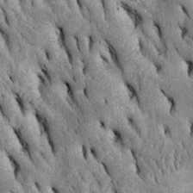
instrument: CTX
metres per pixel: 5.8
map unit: Htu
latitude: -2.1605
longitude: 151.6532
